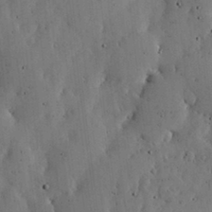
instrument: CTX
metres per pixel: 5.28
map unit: lHvf
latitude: 19.2726
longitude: -114.2333
